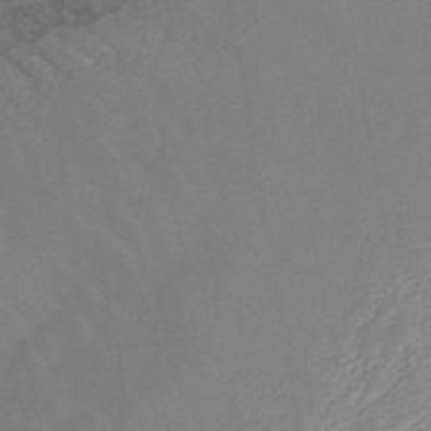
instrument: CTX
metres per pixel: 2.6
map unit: ANa
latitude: 45.1214
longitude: 24.1417
